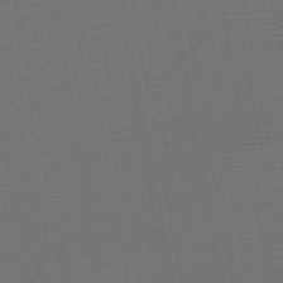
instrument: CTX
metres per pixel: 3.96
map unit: HNb
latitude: -47.8989
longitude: -40.3845
